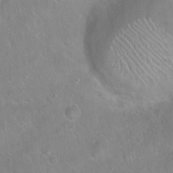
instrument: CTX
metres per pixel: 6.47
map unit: Hto
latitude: 21.8017
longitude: -52.0633
